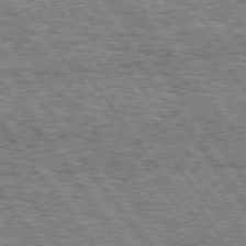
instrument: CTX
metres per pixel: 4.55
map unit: Hpe
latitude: 74.7057
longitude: -154.8569
